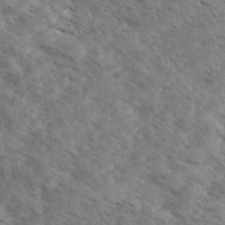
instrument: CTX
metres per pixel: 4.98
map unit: eHh
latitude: 35.1403
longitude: -140.5734
